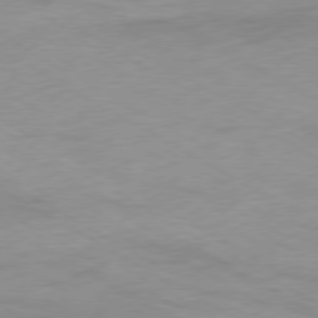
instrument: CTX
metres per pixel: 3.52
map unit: Ap
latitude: -76.9164
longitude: -75.1592
